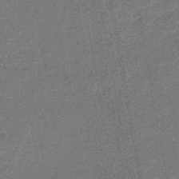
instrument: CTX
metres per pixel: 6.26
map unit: eHb
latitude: -45.7100
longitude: 87.2376
